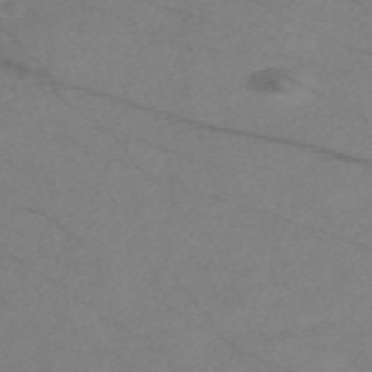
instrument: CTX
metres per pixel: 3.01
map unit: Nve
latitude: -58.5006
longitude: 61.3888
